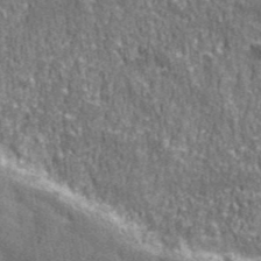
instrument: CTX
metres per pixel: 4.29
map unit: eHh
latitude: 43.1214
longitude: -91.2537
